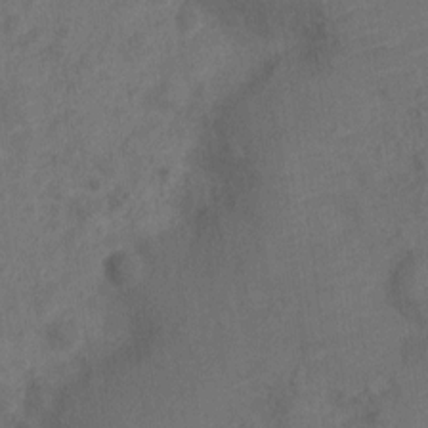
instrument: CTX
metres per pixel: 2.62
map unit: Nve
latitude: -19.3132
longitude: 108.4440
